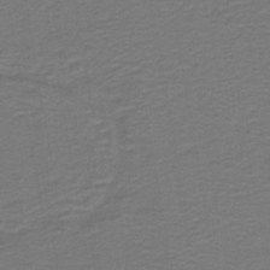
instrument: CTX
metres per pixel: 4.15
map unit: lHb
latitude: -41.7666
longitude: 53.7099
